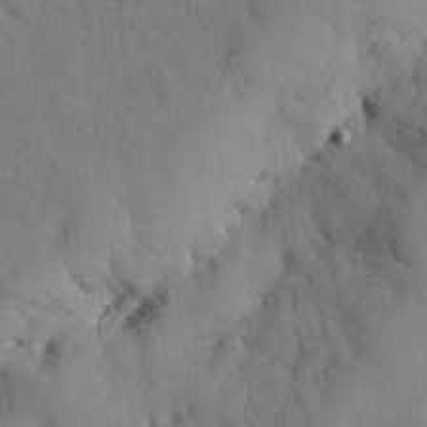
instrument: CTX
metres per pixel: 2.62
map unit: Nhu
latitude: 27.2348
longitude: -72.3468
